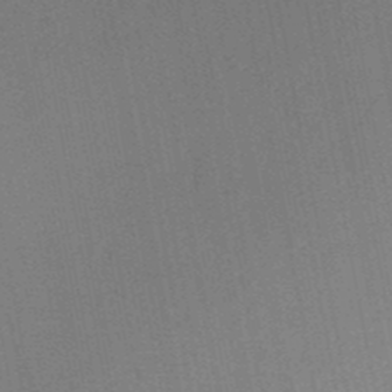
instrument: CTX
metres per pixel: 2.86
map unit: HNb
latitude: -48.6330
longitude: -40.2522
